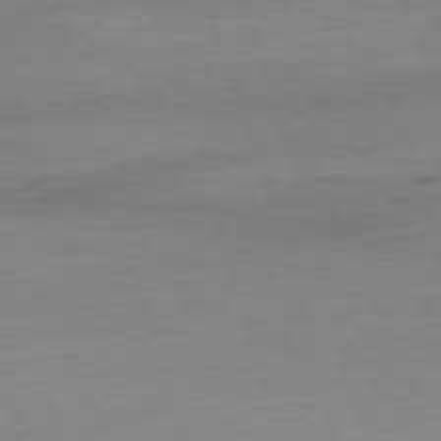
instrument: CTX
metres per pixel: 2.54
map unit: Ap
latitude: -76.8408
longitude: -72.8380
